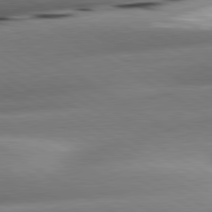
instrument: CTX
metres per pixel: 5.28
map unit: lApd
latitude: 80.7624
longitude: -161.5560
